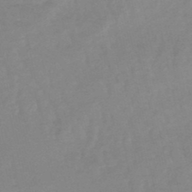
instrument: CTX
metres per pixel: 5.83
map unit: lHb
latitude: -48.6519
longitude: 77.3699
